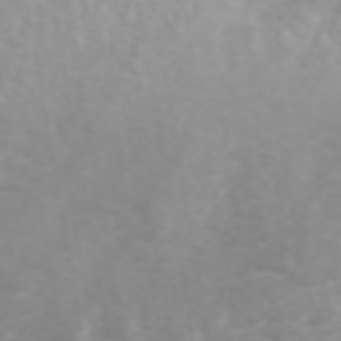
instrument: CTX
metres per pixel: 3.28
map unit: ANa
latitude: 44.6490
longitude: 22.2551
